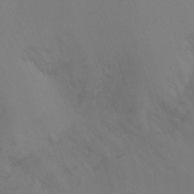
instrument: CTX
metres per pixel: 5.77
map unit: Ht
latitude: -8.3873
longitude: -31.2159
